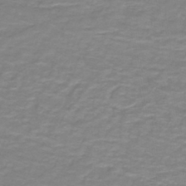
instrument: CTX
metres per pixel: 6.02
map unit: lHb
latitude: -41.4265
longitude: 56.2928
